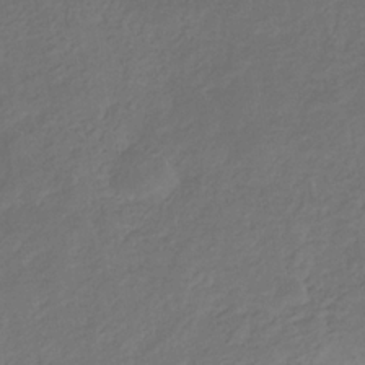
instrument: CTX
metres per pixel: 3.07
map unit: eHb
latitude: -31.2754
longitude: 71.8989
